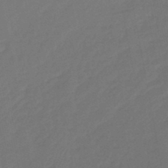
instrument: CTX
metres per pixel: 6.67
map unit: lHb
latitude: -46.8030
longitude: 74.5196
